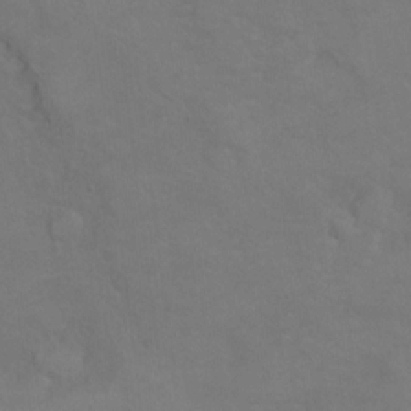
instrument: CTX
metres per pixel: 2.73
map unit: Hto
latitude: 6.0822
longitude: -35.6882
